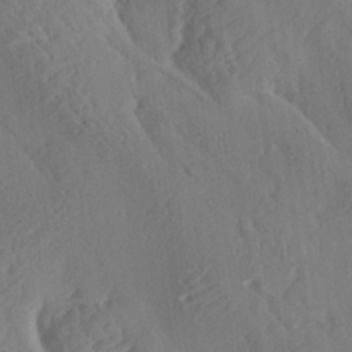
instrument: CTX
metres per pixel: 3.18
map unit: Aa
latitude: 12.8380
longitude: -143.6505
